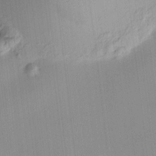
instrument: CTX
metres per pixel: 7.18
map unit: HNhu
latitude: 11.2726
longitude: 9.9745
